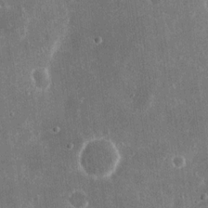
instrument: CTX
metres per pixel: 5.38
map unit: eHh
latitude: 16.8002
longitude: -71.4048
